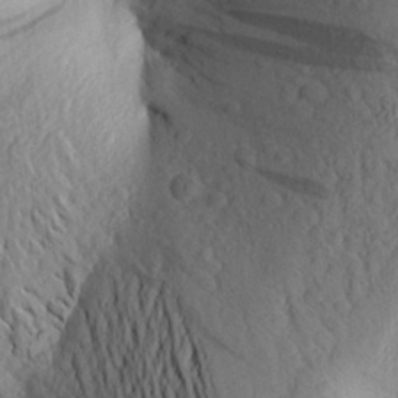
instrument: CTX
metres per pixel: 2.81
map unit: Aa
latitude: 25.3103
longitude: -149.6883
